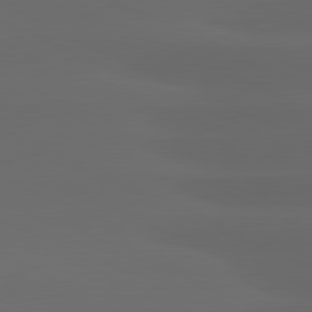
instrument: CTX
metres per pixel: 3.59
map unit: lApd
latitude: 81.2348
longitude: -146.8380
